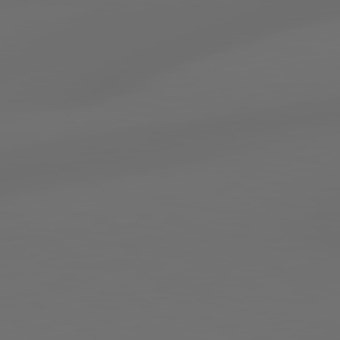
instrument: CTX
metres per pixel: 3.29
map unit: lApd
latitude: 79.2348
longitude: -139.2348
